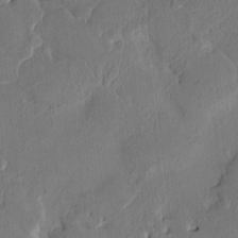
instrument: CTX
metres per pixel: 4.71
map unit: HNhu
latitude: 3.2159
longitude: -6.9703
